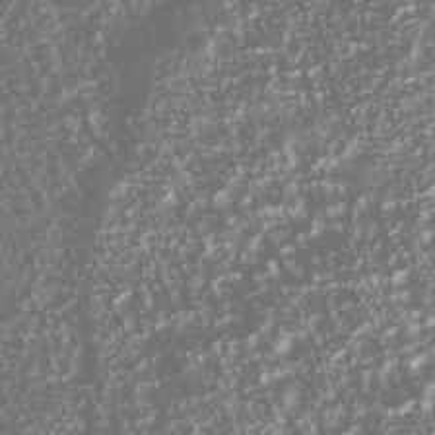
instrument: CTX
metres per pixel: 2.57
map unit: Nhu
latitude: -39.8800
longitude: -82.3656
